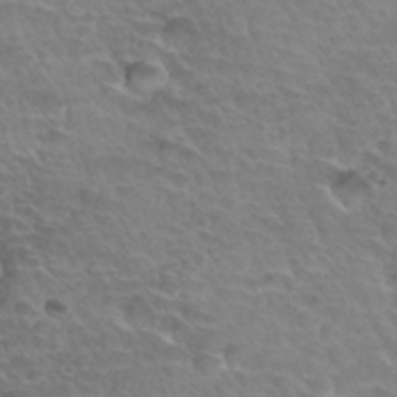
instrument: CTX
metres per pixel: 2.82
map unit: Hto
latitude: 34.5734
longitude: -44.6868
